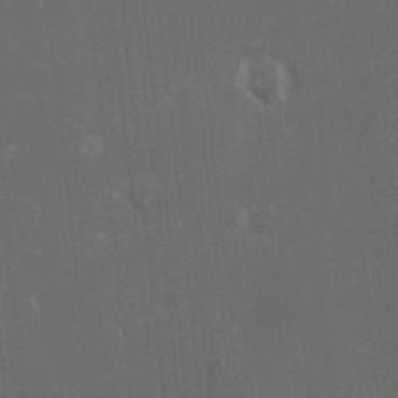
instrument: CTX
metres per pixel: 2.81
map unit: HNhu
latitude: 2.4034
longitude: 9.1620
